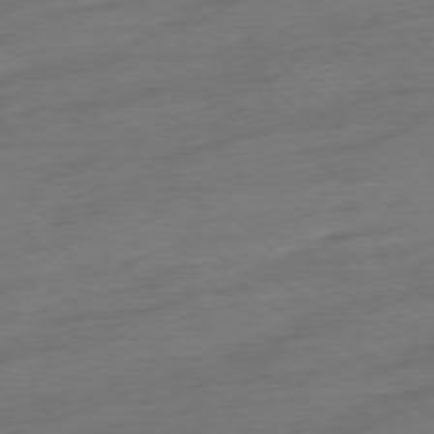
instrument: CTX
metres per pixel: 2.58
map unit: Ap
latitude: -77.6911
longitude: -97.9906
